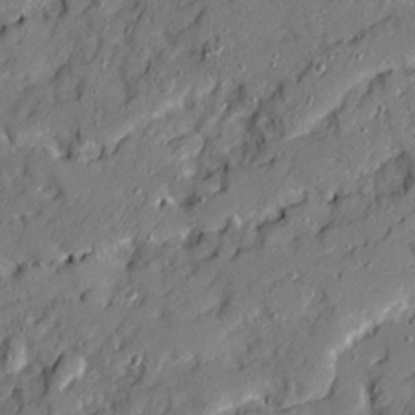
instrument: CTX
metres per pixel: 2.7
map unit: Ave
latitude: 20.0444
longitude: -129.0269
